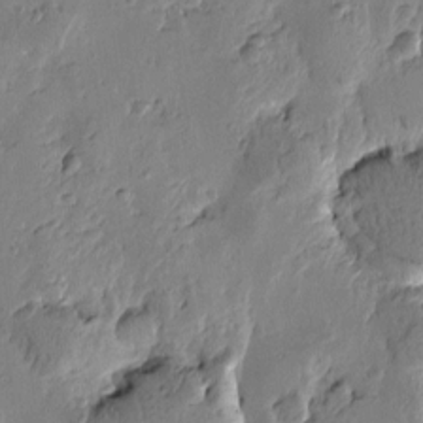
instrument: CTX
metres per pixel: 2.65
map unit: Htu
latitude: -1.5211
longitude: -177.4048
